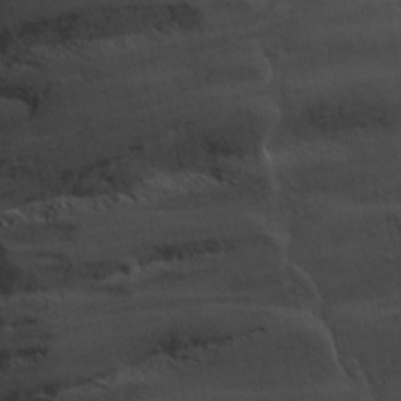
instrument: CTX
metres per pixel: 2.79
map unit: Ave
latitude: 0.4601
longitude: -113.1970
